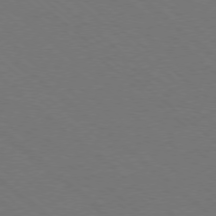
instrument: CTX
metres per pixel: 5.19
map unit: Ap
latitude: -78.3117
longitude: -84.1200
